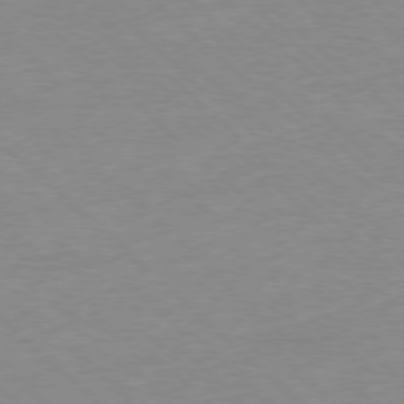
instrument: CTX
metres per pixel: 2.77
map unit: Hpe
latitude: -78.2361
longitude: -21.2537
